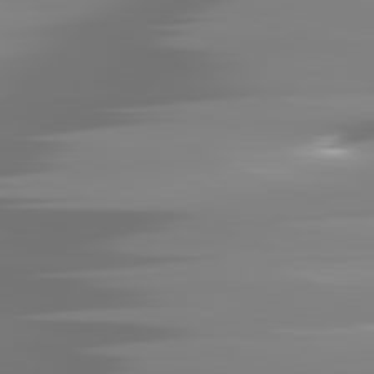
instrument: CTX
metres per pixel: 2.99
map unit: lApd
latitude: 81.6505
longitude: -138.0822
